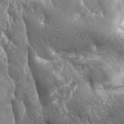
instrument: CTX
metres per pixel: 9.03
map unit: lAa
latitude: -6.5385
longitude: -125.6316
